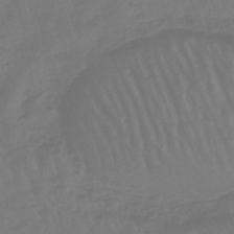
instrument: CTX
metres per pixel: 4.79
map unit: lHb
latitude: -47.0486
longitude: 65.1431
